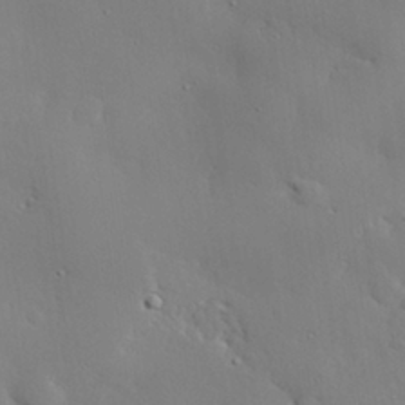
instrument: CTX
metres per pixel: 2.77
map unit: eHh
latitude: 28.5734
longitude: -82.2711
